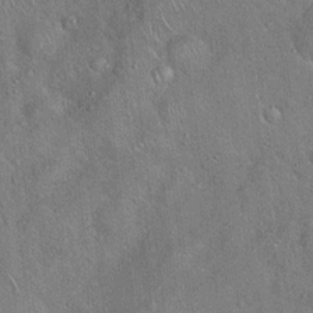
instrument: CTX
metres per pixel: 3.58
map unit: Hto
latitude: 18.1011
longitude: -52.7435
